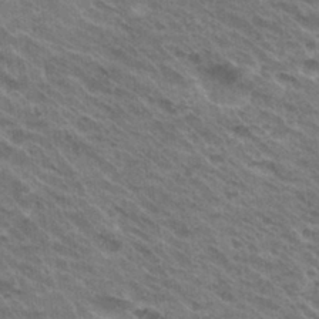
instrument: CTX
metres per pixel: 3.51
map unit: Hto
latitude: 30.7625
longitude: -43.0836
